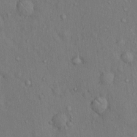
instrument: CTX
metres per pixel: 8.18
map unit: Hto
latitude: 14.2712
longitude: -58.1578
